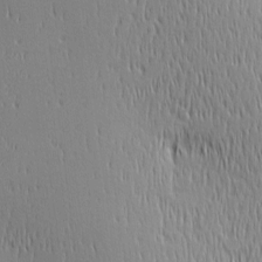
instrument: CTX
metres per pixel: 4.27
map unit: Ave
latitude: 2.8380
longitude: -114.2144
